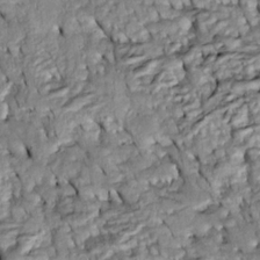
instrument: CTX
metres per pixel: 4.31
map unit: Htu
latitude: -5.6344
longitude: 153.9556
